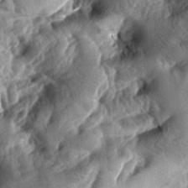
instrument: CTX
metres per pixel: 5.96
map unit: lAa
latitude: -7.9367
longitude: -126.8380
